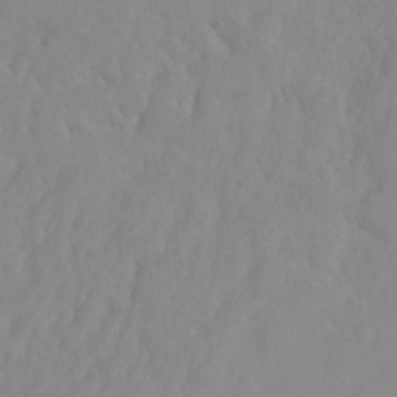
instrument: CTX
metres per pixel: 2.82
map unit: Hto
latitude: -8.0283
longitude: -41.1214
